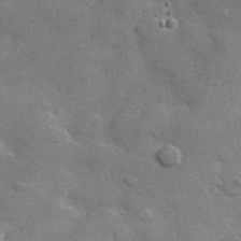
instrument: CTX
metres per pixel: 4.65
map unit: lHvf
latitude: 36.6113
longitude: -90.1389
